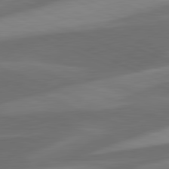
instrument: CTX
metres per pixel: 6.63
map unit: lApd
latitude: 81.6316
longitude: 124.9164
